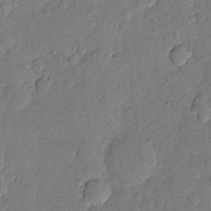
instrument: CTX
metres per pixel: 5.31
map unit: eHh
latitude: 4.8002
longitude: -72.1767
